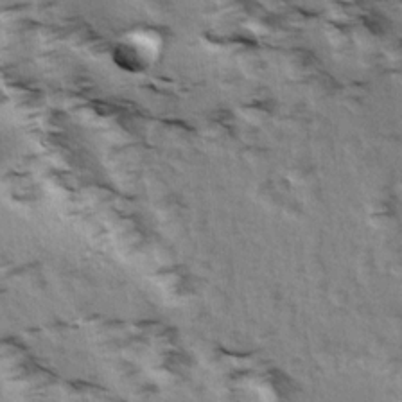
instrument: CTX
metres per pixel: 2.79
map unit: Ave
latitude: 14.9703
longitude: -104.6869
